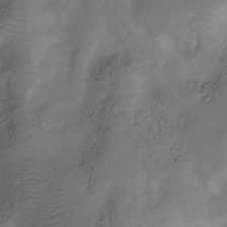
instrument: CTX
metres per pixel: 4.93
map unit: Hve
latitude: -34.5196
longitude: 89.4643
